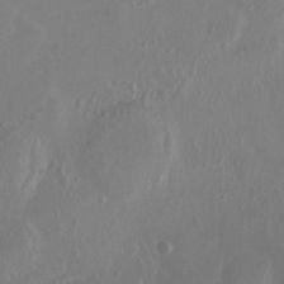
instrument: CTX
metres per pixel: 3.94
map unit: Ht
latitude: 0.1011
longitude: -44.9513
